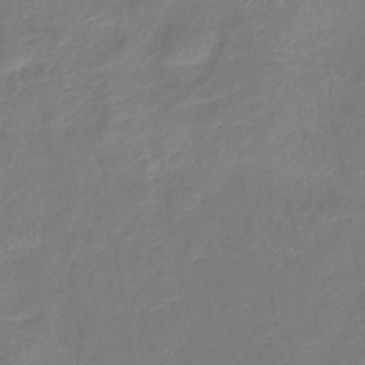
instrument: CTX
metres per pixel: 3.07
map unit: eHb
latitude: -38.7274
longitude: 75.8801
